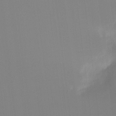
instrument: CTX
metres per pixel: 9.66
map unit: Hto
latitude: -8.2928
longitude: -50.2333
